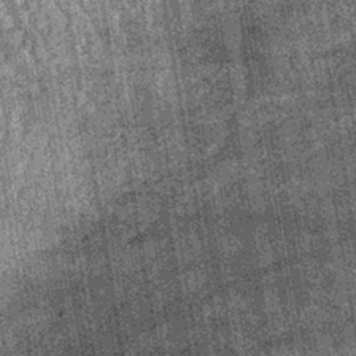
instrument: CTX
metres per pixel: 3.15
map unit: lHb
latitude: -39.8233
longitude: 66.6330
